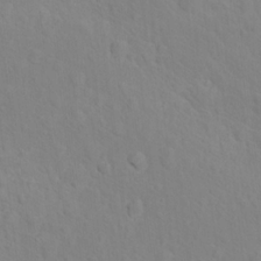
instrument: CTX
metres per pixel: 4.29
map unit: Nhu
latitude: 17.0836
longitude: -33.6505
